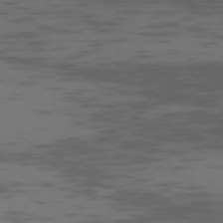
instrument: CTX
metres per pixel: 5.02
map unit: Ap
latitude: -76.8975
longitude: -67.7827
